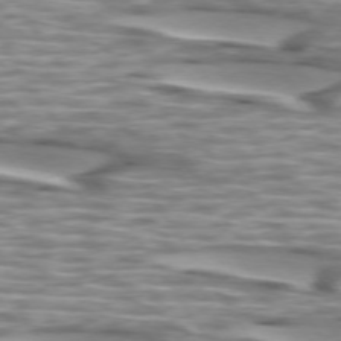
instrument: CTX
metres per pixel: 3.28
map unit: lApd
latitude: 74.3278
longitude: -57.2914
